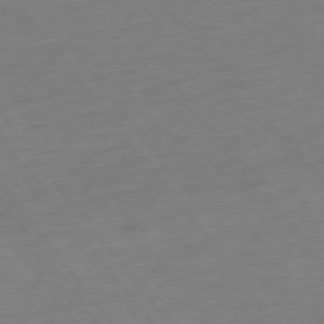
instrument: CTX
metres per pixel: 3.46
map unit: Ap
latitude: -75.5588
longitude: -65.3860
